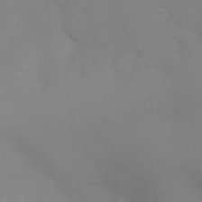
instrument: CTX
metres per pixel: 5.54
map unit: Ht
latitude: -10.4062
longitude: -46.0633
